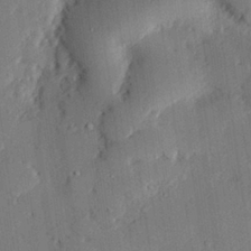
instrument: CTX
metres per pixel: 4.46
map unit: eHh
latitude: 27.0648
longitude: -81.4426
